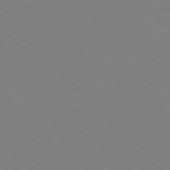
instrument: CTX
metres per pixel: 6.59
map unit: Hpe
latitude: 78.8380
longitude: -148.5357
